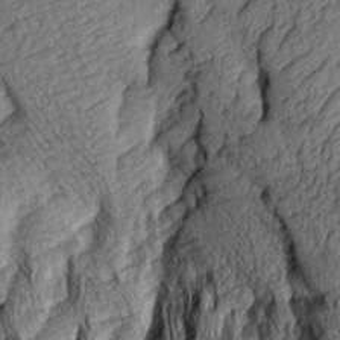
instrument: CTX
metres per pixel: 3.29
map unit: Aa
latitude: 8.0633
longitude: -129.0458
